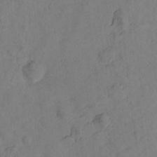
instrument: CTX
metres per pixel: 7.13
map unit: lHvf
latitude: 14.6491
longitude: 178.3684
